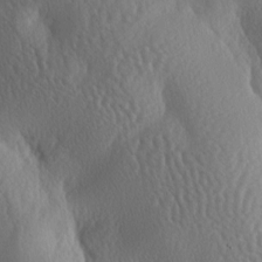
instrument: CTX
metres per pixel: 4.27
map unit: lAa
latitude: -7.2943
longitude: -128.8380
